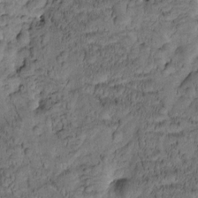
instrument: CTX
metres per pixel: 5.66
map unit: Htu
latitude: -3.5021
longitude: 173.3509
